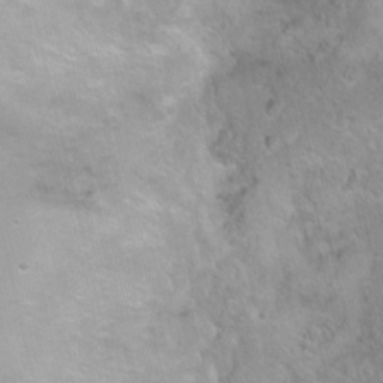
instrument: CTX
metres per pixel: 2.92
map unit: Nhu
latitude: 0.7624
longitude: -15.9151
